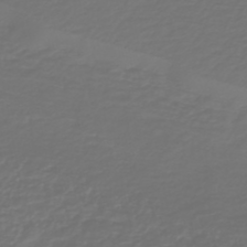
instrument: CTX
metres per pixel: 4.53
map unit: HNb
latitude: -47.5399
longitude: 54.9542
